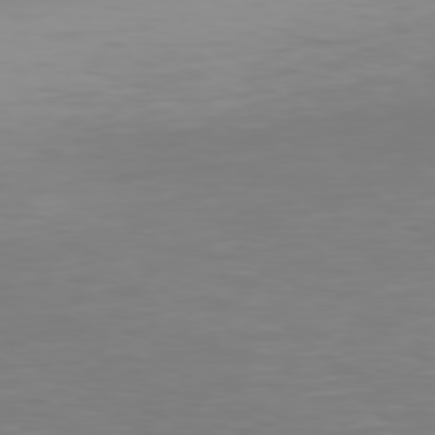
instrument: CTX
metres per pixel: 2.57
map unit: Hpe
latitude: 77.3103
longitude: -176.9136
